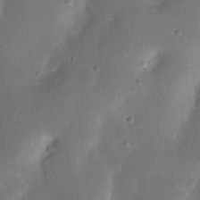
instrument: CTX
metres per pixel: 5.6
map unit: Nhu
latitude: 19.1214
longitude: -74.5546
